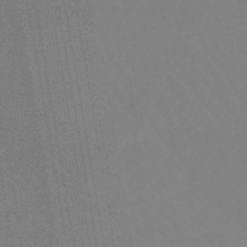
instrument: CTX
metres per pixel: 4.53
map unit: lHb
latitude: -48.1417
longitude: 74.0094
